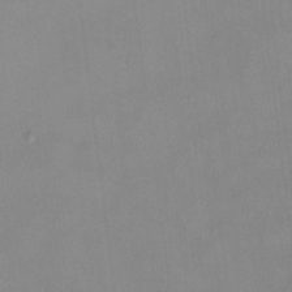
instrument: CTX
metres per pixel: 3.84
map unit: HNhu
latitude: 5.4615
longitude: 9.8044
